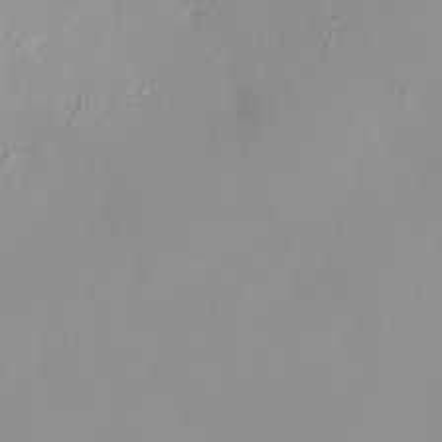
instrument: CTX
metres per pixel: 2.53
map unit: HNhu
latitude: 7.8016
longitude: 10.8786
